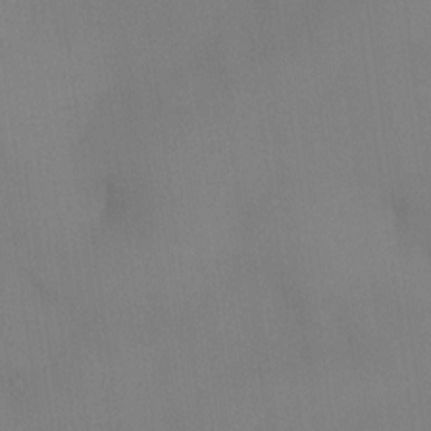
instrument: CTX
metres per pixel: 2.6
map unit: eHh
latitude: -23.0109
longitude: 14.9164
